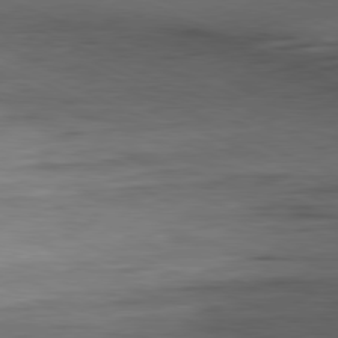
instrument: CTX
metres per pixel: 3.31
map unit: Ap
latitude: -81.3321
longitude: -81.7639
